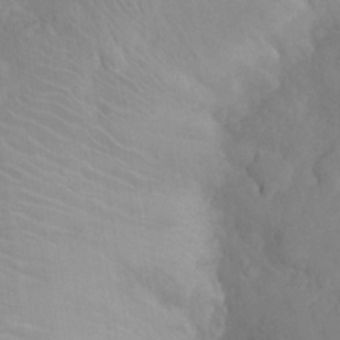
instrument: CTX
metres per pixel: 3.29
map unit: Nhu
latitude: -13.5021
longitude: -24.4978
